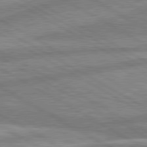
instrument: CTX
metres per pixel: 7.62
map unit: lApd
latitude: 80.4412
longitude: -171.0836
